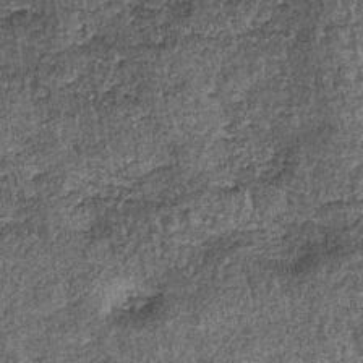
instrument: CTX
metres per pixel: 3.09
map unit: lHb
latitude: -39.7099
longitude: 65.0676
